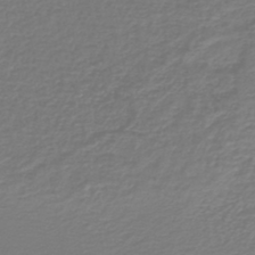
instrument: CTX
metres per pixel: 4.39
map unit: lHb
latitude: -42.8974
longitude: 71.4643
